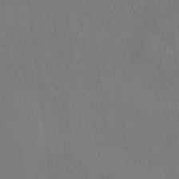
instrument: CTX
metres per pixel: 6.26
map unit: HNhu
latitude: 5.4237
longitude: 7.0675
